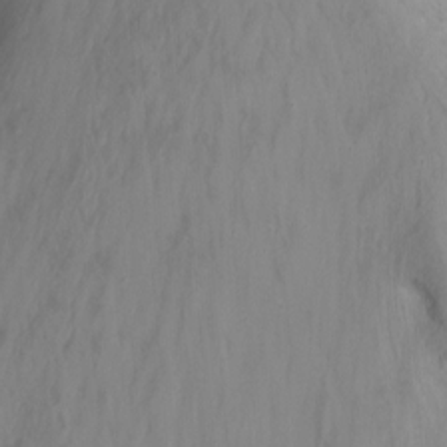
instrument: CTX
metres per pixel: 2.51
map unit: Nhu
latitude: -8.6518
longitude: -48.4979
